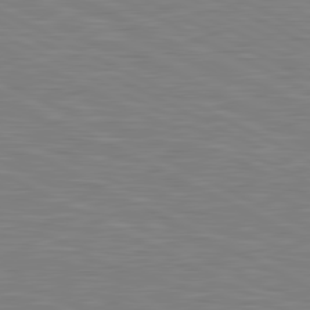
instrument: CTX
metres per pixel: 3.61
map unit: lApd
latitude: 81.1781
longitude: -168.9136
